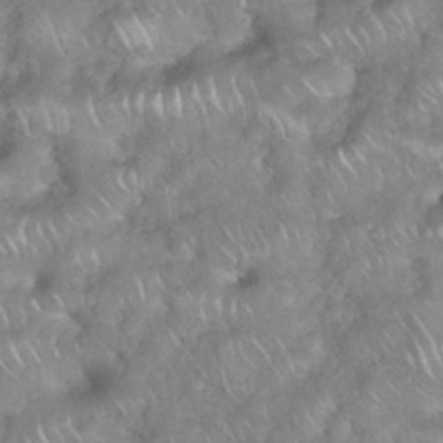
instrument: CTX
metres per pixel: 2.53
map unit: eHh
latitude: 38.8191
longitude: -58.3656
